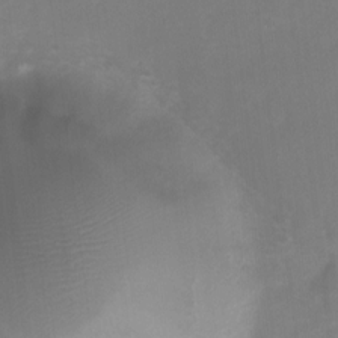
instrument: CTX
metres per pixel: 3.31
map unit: Nhu
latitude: 4.0822
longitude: -26.6302
